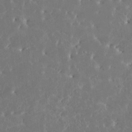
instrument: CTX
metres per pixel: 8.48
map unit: HNhu
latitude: 6.7246
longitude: -5.0647
